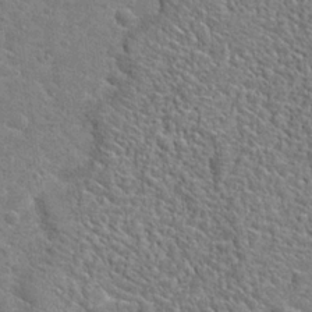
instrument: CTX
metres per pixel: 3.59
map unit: Hto
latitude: 19.2537
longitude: -37.2348
